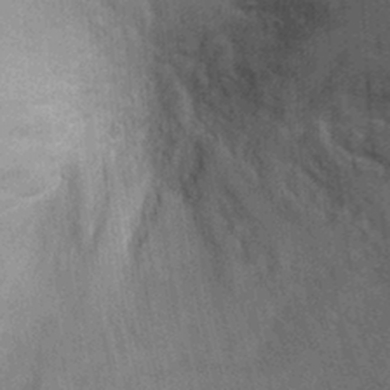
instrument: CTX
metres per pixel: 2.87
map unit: Ht
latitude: -2.8030
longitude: -15.5183
